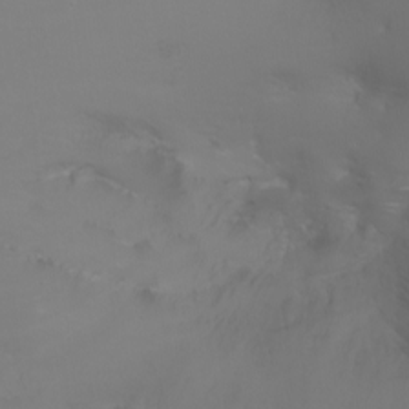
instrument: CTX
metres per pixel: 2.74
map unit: Nhu
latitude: -6.9919
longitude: -83.2348
